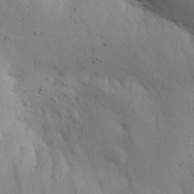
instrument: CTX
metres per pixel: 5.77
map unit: eHh
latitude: 25.3292
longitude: -72.3657
